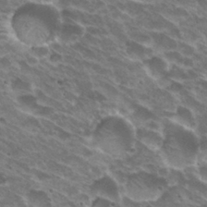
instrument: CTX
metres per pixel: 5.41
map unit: Hto
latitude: 31.6694
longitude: -43.4238
